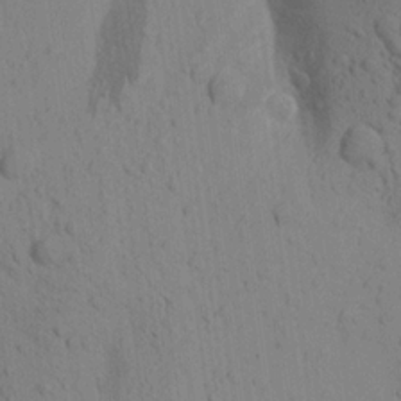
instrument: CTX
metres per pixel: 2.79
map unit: Aa
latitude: 18.8380
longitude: -149.1970
